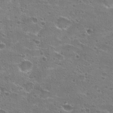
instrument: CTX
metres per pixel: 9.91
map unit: Hto
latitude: 22.3845
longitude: -41.7071
